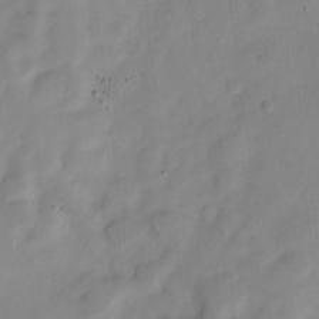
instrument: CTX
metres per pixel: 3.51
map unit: Nve
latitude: -21.5399
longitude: 107.8045
